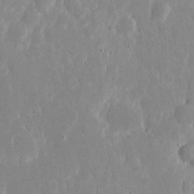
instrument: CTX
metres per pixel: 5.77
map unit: eHh
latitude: 6.2145
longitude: -70.1767
